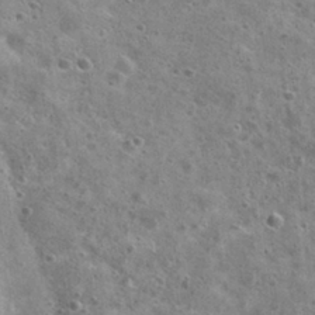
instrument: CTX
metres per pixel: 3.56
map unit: Nhu
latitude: 29.1025
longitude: -49.3482
